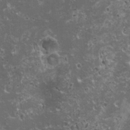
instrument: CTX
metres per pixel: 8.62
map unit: HNhu
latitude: -0.2362
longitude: 2.3306
